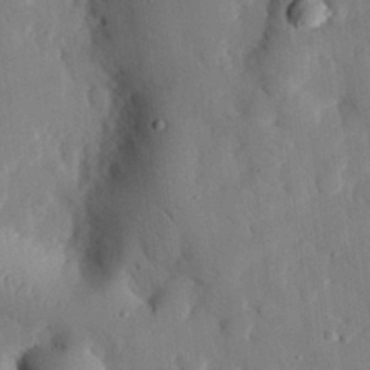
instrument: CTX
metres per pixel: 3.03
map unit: eHh
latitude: 28.4790
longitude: -79.9906
